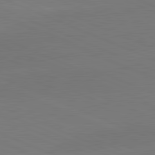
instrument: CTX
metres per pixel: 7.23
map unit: lApd
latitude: 81.8583
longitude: -155.7827
